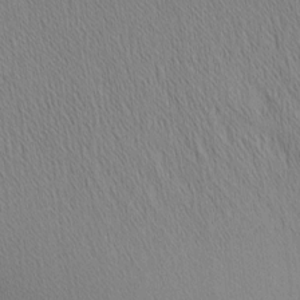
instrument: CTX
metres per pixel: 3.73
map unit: Nhu
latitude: -3.7099
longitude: -151.1025
